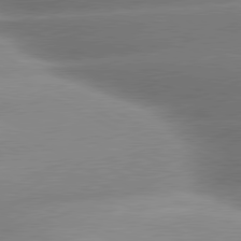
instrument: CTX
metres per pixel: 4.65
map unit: lApd
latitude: 80.2145
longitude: -159.4993
